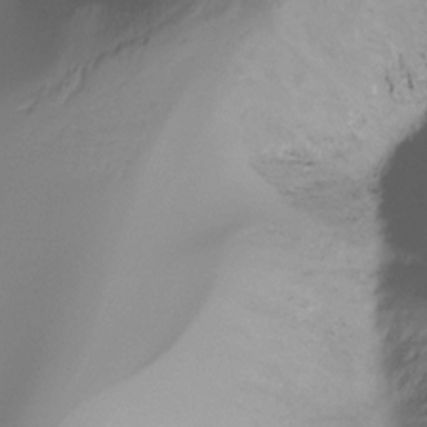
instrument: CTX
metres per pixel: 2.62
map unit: Ht
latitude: -16.5385
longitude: -45.2159
